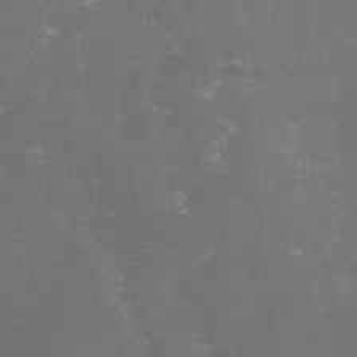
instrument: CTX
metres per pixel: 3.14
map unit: lHvf
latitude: -14.1984
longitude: -100.6302
